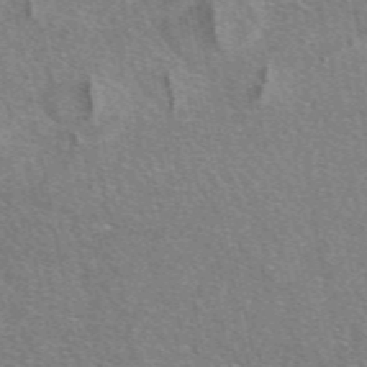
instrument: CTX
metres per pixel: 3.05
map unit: eAb
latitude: 49.4048
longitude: 115.7288
